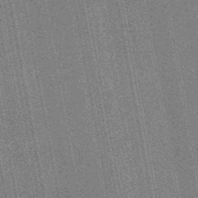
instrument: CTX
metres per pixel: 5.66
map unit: HNb
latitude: -45.6155
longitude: 52.6896
